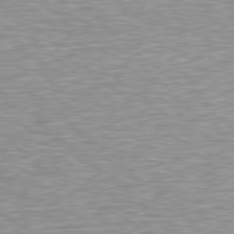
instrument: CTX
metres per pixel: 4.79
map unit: Hpe
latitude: 78.6302
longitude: -122.9892
